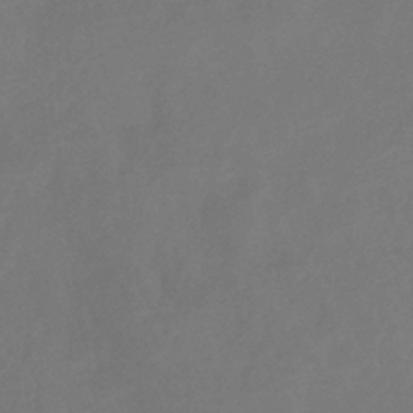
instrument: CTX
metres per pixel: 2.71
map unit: eHb
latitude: -35.0297
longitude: 78.5195
